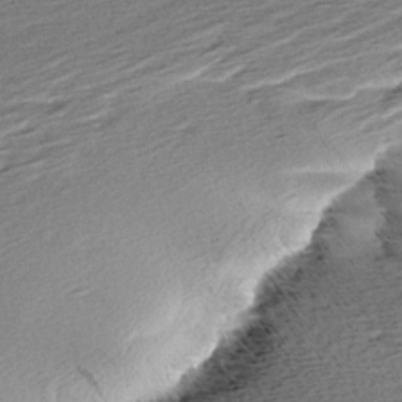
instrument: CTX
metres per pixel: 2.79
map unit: Aa
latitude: 6.6490
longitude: -137.2537
